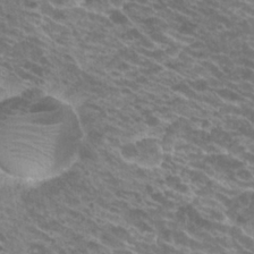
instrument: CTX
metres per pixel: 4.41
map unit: Hto
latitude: 23.6316
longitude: -40.4034
